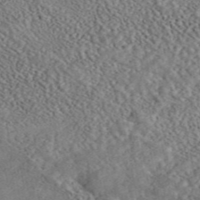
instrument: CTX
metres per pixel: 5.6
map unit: ANa
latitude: 46.8191
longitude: 50.4818
